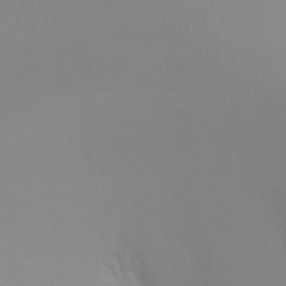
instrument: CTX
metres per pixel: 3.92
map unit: Ht
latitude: -8.7085
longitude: -32.0255
